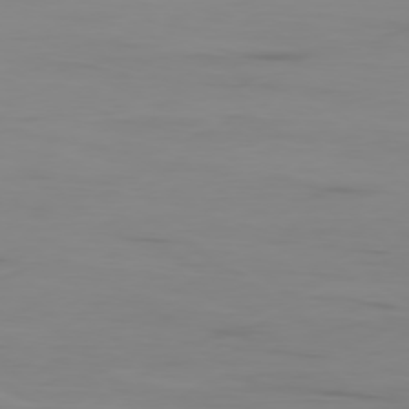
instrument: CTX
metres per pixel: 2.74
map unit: Ap
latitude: -78.7841
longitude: -78.7813
